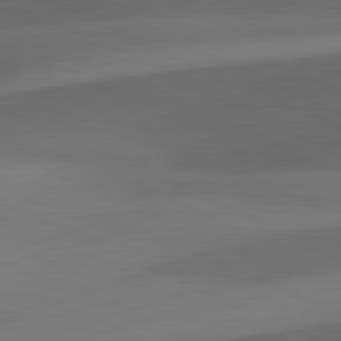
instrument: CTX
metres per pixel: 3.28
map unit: lApd
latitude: 81.5938
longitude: 126.0472
